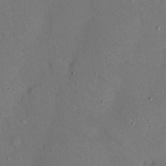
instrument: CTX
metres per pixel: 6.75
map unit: Nhu
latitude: 25.1025
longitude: -73.3293
